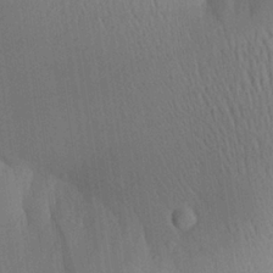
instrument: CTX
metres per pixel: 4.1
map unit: Aa
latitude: 24.9513
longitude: -136.3090
